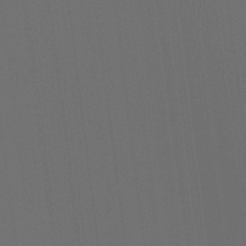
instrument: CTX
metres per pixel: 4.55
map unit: Hto
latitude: -7.6533
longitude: -50.9513
